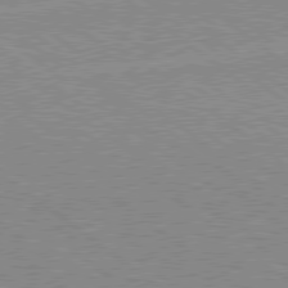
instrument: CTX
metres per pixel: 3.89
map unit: Hpe
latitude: 78.7813
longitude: -144.6868
